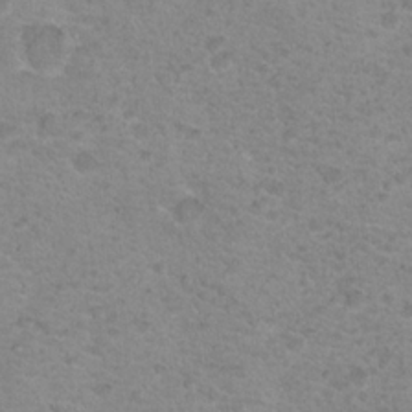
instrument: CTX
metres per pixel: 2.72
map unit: Nhu
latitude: 18.5545
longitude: -31.1215
